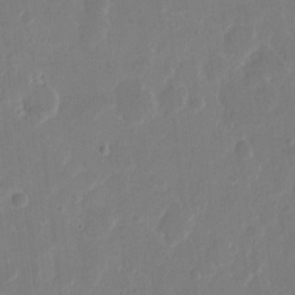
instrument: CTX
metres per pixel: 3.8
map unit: eHh
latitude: 10.1389
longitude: -68.1200
